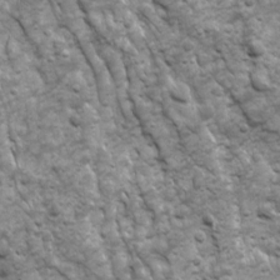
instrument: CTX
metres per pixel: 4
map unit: Ave
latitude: 16.9892
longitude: -132.3278
